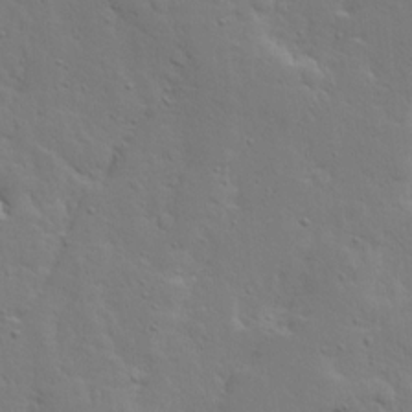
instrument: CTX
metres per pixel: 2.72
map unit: Ave
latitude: 13.4616
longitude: -135.5560
